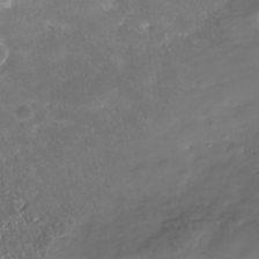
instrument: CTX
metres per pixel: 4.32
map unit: Nhe
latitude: -37.9178
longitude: -113.3670
